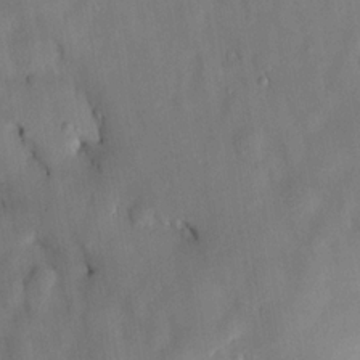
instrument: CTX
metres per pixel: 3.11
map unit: HNhu
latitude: 14.9136
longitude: 12.1795
